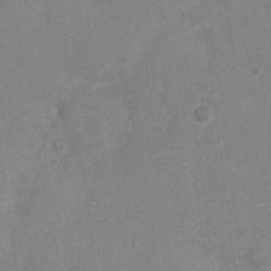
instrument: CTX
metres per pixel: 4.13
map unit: Nve
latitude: -19.1431
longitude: 108.2550
